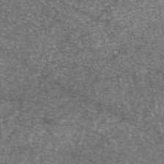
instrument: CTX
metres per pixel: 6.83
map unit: eAb
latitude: 47.1215
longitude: 107.0865
